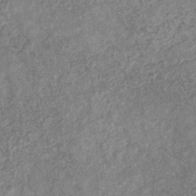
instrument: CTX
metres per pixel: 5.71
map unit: eHb
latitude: -31.2565
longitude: 72.3117
